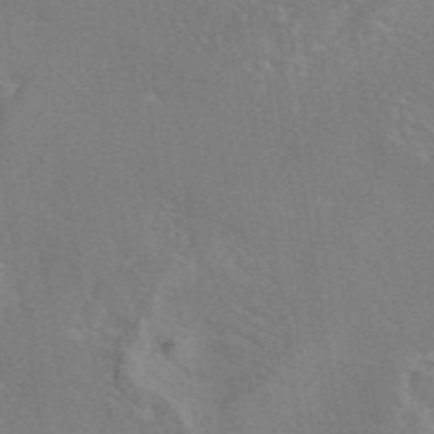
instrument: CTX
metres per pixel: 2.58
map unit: eAb
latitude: 45.7638
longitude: 109.5399
